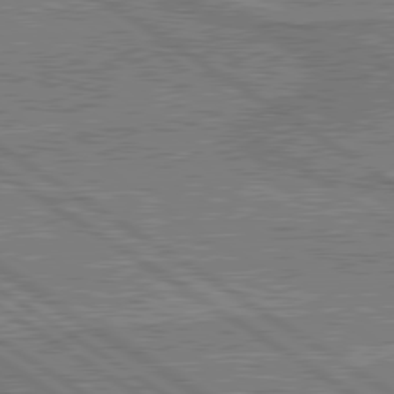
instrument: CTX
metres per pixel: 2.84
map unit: lApd
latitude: 79.9528
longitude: 170.1417
